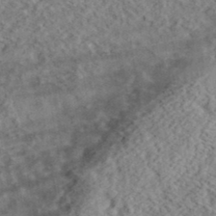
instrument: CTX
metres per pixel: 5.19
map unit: eHh
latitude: 37.0837
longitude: -79.7261
